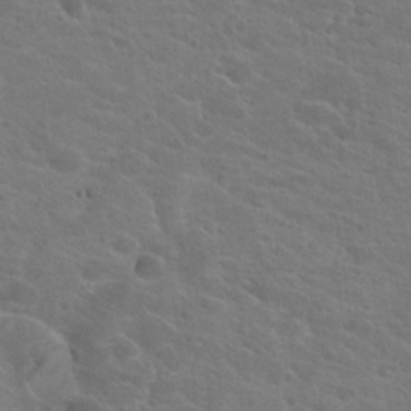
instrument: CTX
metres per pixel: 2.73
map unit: Hto
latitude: 22.4034
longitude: -39.5749
